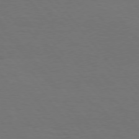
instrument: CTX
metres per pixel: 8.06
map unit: Hpe
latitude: 75.9339
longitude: -131.5183
